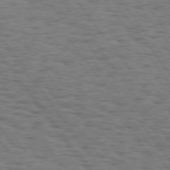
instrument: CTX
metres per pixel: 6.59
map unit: Hpe
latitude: 74.6868
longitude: -135.0080
